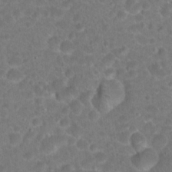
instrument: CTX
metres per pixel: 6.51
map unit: Hto
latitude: 18.3278
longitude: -40.4789
